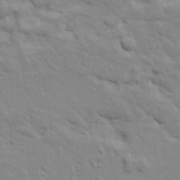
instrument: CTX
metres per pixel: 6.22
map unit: Ave
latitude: 18.5923
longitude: -133.1781
